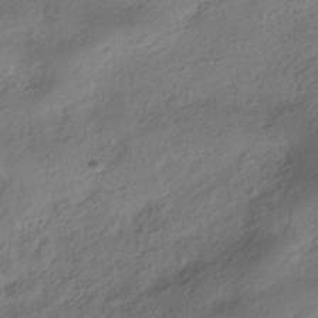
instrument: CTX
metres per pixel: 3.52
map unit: HNhu
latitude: -39.2943
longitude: 97.6533
